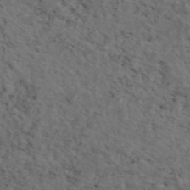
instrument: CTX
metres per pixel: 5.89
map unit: eAb
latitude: 46.3845
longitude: 118.5385
